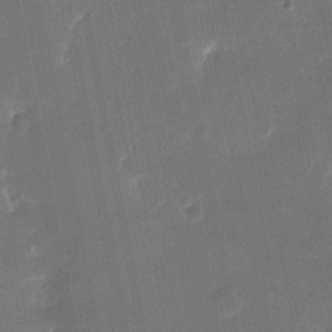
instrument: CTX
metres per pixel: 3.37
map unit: eHh
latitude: 5.1781
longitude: -69.6505
